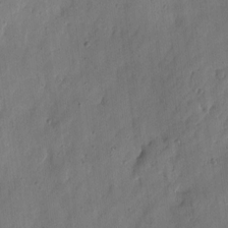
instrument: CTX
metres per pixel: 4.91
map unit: eHh
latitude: 6.9325
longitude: -71.9717
